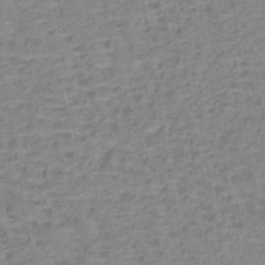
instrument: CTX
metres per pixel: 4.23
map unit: lHb
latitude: -40.1039
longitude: 59.5210
